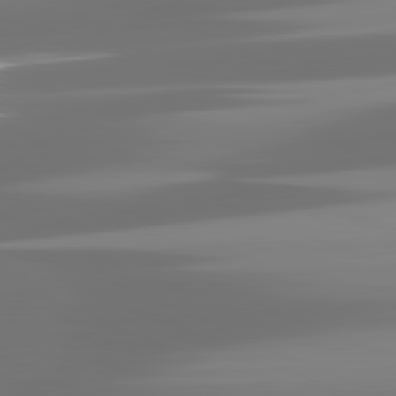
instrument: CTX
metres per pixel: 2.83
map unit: lApd
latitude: 81.8583
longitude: -137.0459
